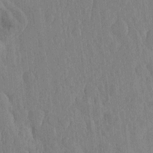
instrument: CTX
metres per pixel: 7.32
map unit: HNhu
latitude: -3.3131
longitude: 14.4251
